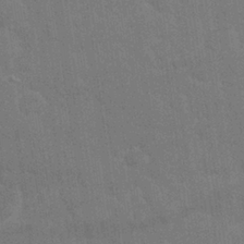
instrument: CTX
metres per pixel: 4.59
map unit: Nhu
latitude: 26.7435
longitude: -64.2900
